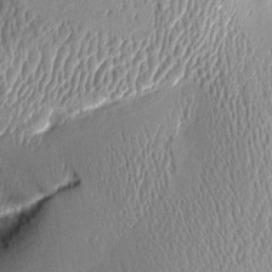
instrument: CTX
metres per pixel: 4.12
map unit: Aa
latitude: 9.8772
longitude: -128.9136
